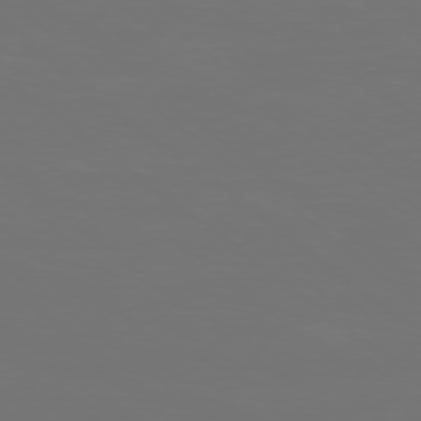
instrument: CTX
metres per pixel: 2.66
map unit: Ap
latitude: -78.5195
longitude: -94.5546
